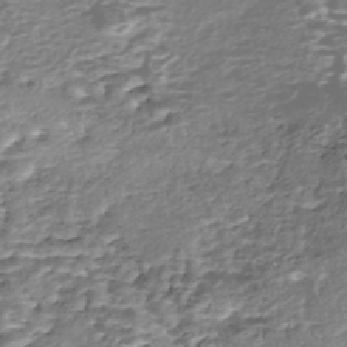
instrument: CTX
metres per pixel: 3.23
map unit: Nhe
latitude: -47.3131
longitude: -171.7450
